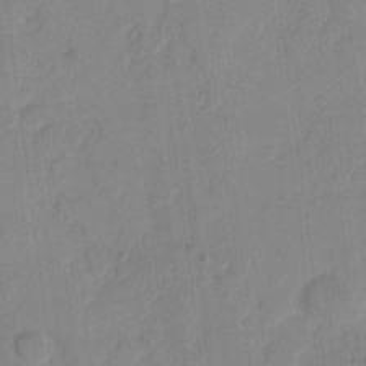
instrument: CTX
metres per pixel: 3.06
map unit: eHh
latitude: 9.9339
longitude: -65.4237
